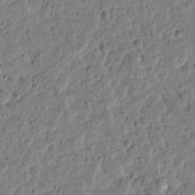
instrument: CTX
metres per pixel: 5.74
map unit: Htu
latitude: 2.1200
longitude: -178.6302
